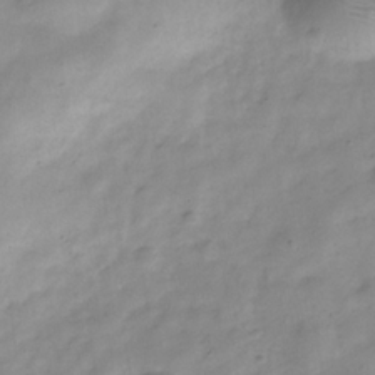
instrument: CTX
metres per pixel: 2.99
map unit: Hve
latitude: -32.6897
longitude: 90.6897
